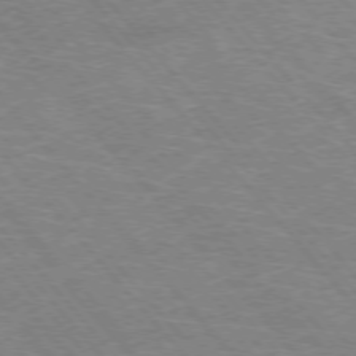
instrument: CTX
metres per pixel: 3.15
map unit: Hpe
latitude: -76.6518
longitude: -13.4993
